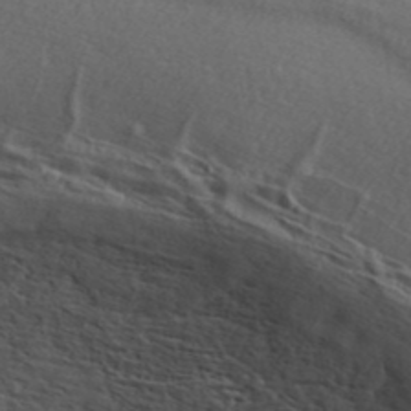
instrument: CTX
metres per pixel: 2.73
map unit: ANa
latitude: 42.9136
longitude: 55.2943
